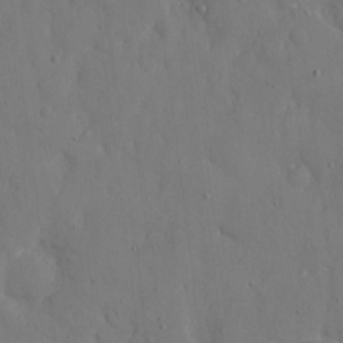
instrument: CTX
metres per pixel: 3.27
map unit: eHh
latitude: 6.7057
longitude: -68.3278
